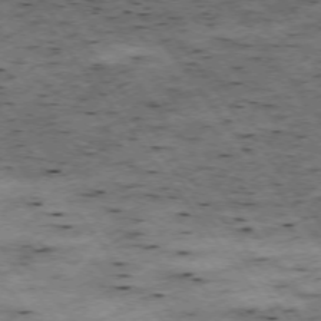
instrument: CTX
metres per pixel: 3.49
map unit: Hpe
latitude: -74.8786
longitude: 4.4629
